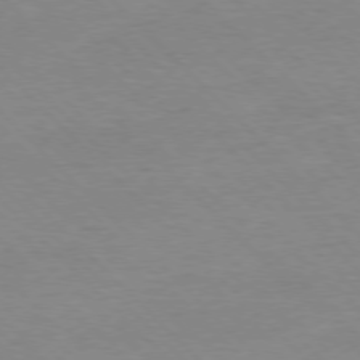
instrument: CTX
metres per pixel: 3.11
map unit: Ap
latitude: -77.7289
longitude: -87.3481
